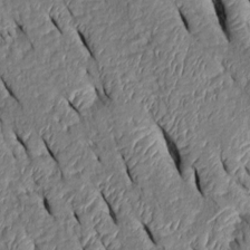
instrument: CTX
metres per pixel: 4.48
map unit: Htu
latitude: 0.7435
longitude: 149.2187
